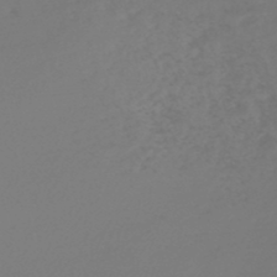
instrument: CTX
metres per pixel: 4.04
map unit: lHb
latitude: -47.7855
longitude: 59.7666
